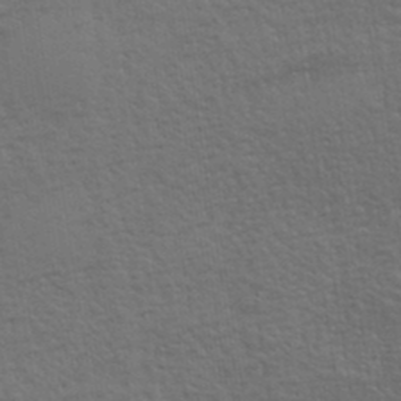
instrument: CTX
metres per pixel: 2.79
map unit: eHh
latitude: 34.8947
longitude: -133.0270
